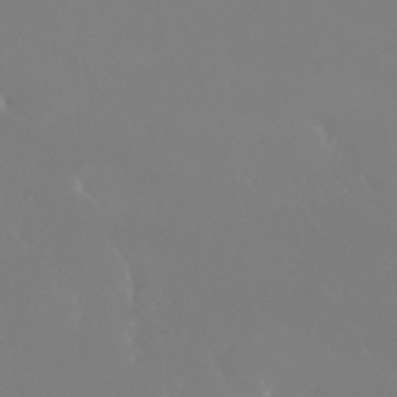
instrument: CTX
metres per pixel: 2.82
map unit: Nhu
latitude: 30.7058
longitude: -57.9150
